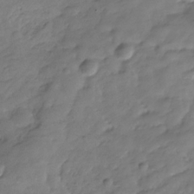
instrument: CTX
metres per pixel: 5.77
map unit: Hve
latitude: -30.9352
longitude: 90.5763
